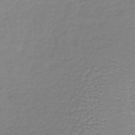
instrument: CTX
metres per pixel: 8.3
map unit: lHb
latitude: -36.9163
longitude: 61.7289
